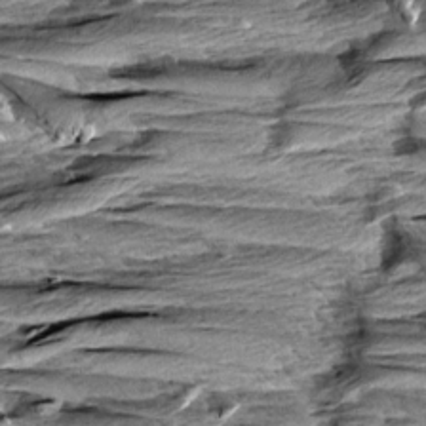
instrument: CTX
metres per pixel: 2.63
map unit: Aa
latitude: 8.7624
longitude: -138.3278
